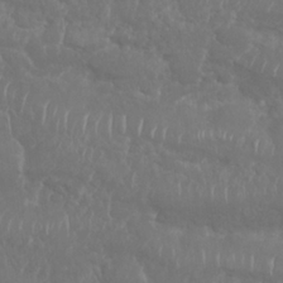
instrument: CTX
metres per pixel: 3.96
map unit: Nhu
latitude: 25.8016
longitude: -61.3292
